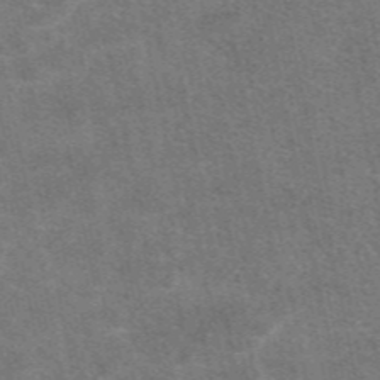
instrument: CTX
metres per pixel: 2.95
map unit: eAb
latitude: 47.8017
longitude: 114.8219
